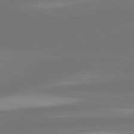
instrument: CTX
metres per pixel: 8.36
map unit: lApd
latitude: 81.1214
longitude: -164.4601
